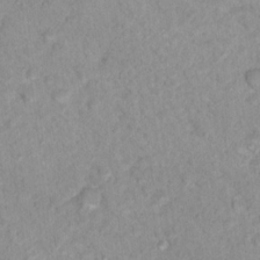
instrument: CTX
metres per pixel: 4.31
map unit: Nhu
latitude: 16.2900
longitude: -31.6127
